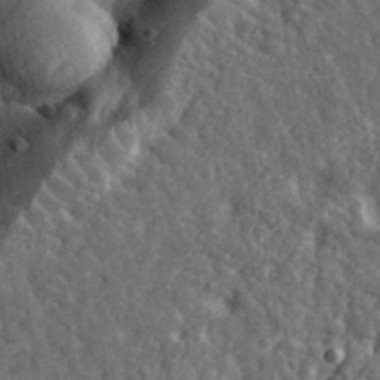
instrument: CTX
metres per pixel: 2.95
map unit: eHh
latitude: 34.1011
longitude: -80.0255
